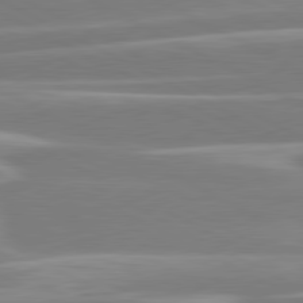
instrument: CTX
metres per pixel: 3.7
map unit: lApd
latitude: 80.8191
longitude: -129.7072
